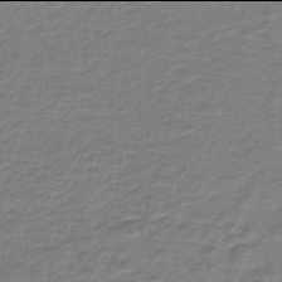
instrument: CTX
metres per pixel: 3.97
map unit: lHb
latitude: -42.0094
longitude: 70.1606
